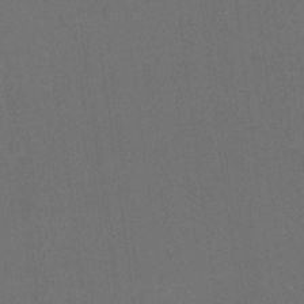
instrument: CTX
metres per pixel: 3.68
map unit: eHh
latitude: 19.0647
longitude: -68.9325
